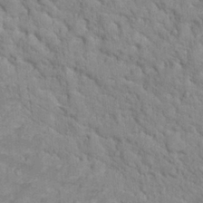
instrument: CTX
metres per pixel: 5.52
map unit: Hto
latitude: 17.5749
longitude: -34.8380
